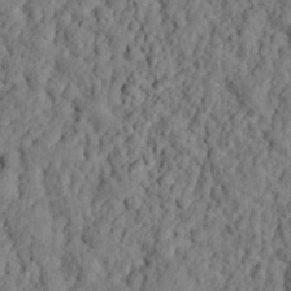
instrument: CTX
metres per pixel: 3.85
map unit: eHh
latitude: 25.3292
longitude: -79.1403
